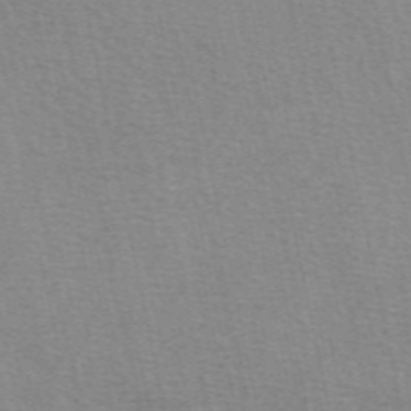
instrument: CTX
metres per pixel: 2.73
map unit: eAb
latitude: 50.8380
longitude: 108.3306
